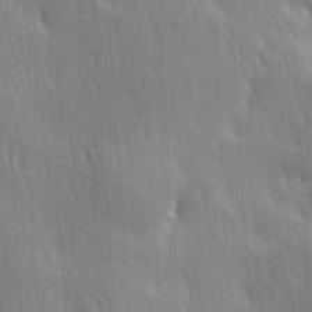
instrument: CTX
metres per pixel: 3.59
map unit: Hve
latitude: 23.4615
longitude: -97.0080
